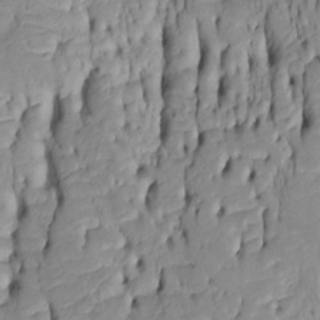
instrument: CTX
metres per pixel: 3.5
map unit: Htu
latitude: -5.1620
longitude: 152.0661
